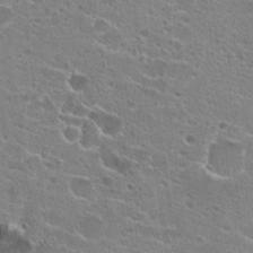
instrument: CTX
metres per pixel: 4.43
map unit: Hto
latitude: 23.4237
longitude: -42.7435
